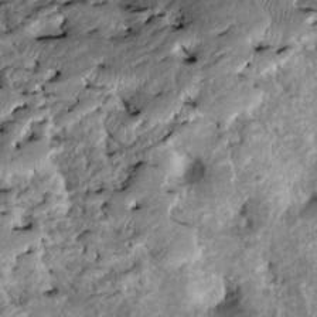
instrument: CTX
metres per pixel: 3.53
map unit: Htu
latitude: -8.1039
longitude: 145.7667
